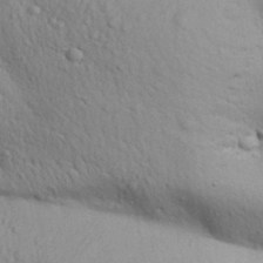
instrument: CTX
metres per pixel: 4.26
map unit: Aa
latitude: 31.4805
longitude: -145.3104
